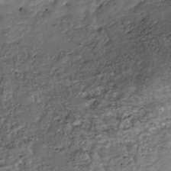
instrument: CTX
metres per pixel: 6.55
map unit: Nhu
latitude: -39.1998
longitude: -80.9136
